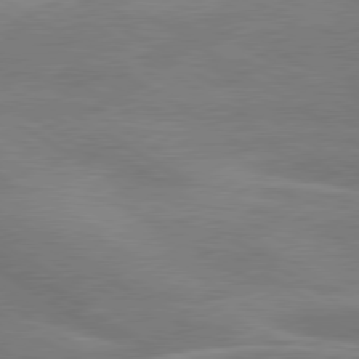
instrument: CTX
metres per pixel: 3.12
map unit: lApd
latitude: 79.6316
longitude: -122.9514
